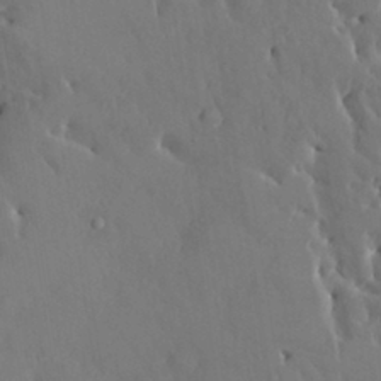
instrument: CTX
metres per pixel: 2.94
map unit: HNhu
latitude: 6.1389
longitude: -0.5545
